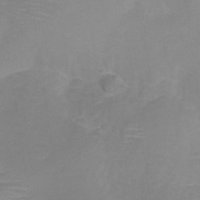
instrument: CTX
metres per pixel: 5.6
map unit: Hve
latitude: -31.1053
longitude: 95.4832
